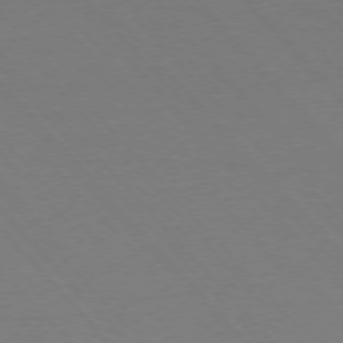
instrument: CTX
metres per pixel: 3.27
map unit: Ap
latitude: -76.2739
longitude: -86.2522
